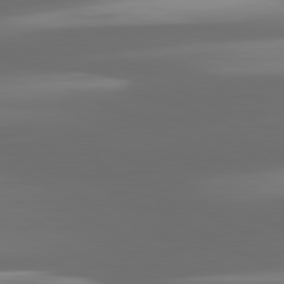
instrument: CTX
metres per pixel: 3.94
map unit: lApd
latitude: 81.1025
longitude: -139.3104
